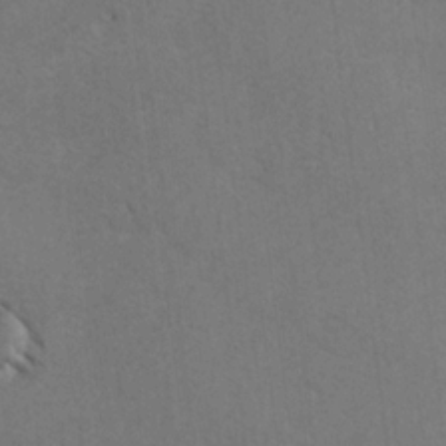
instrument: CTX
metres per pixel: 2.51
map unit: lAvf
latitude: -5.5966
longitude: -114.2333
